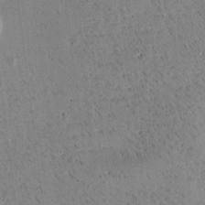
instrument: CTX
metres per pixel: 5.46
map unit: Htu
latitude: -4.3495
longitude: 172.5196
